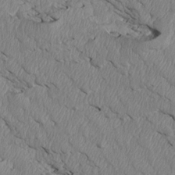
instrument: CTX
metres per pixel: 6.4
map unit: Htu
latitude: 3.9906
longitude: 152.4818
